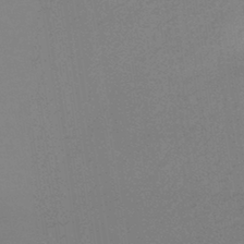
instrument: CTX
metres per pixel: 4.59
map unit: HNhu
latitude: -44.1606
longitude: 90.5196
